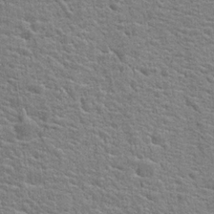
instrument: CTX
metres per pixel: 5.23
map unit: Hto
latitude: 20.1578
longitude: -44.1766
